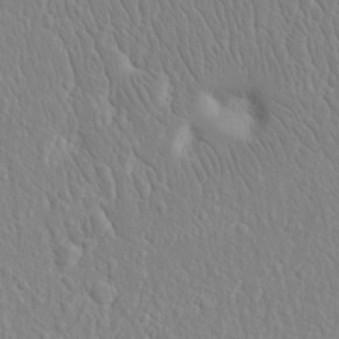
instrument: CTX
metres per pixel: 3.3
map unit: eHh
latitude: 15.2348
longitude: -71.4237
